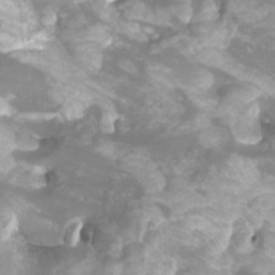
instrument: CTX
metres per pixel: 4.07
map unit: Htu
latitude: -11.0486
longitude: -74.3845
